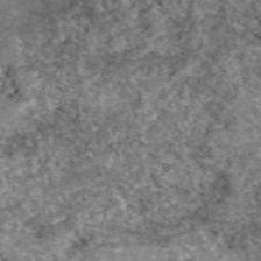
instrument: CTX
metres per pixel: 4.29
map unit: eAb
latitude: 49.4426
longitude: 107.8045
